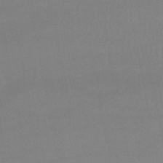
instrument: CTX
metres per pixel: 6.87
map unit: lHb
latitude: -48.0283
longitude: 62.4440
